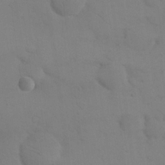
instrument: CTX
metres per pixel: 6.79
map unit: eHh
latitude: 18.1955
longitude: -67.1403
